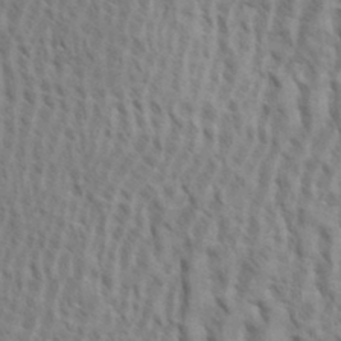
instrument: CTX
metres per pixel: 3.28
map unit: eHh
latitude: 33.8961
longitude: -141.0080
